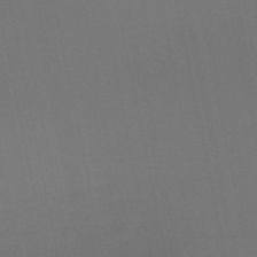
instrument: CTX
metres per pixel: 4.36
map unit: HNb
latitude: -50.6518
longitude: -42.8947
